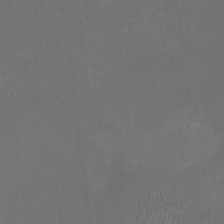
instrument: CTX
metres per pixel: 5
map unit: HNhu
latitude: 1.0836
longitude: -2.3467
